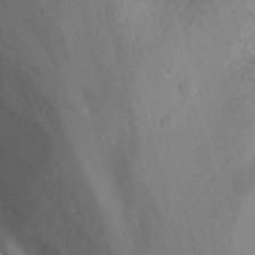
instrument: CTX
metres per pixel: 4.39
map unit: Nhu
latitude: -7.7477
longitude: -41.4615
